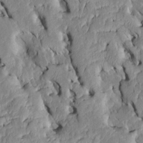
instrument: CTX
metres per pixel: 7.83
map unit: Htu
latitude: -6.9730
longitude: 145.3510
